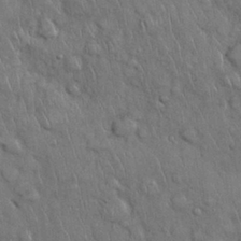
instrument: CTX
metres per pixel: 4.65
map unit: Nhu
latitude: 27.8583
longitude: -68.2523
